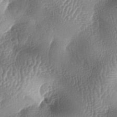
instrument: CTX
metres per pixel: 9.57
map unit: lAa
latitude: -6.4062
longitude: -127.5182
